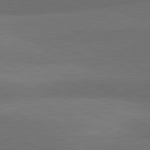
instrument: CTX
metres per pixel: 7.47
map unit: lApd
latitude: 81.6127
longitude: 137.0486
